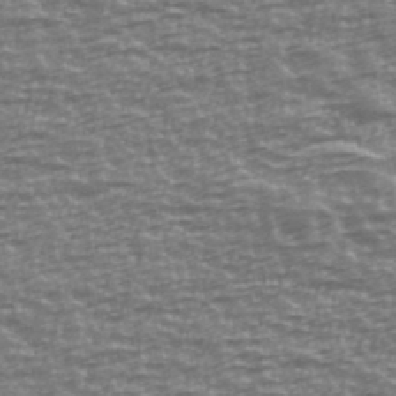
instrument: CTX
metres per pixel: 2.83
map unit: Ave
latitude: 40.5923
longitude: -113.9528
